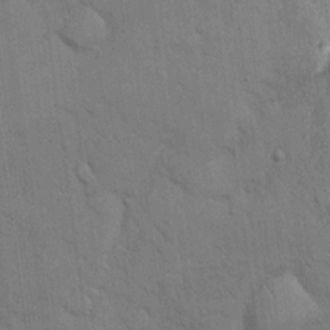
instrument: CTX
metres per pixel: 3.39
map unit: eHh
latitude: 18.7435
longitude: -61.8961
